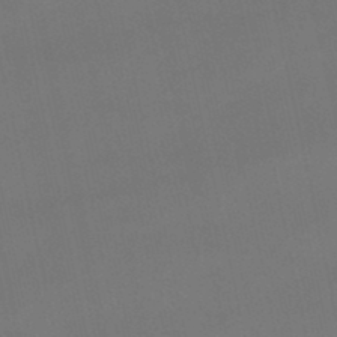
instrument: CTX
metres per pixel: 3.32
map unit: lHb
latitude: -47.0675
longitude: 66.7085
